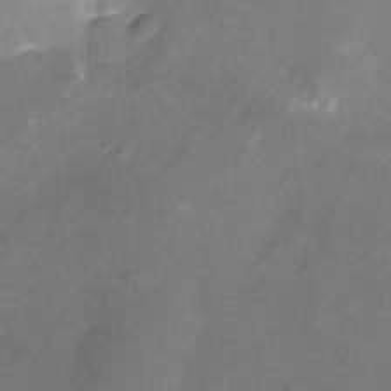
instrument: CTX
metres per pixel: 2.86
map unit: Nhu
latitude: -15.2376
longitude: -56.9135
